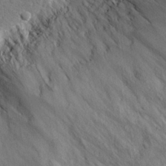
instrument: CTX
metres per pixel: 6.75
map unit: eHh
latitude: 28.0633
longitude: -75.6316
